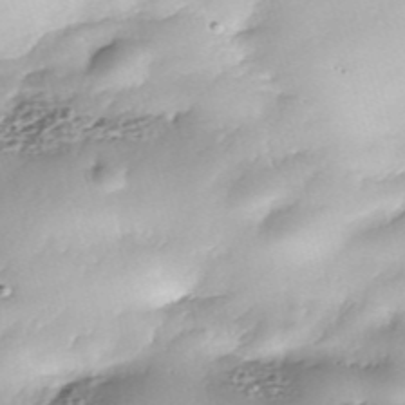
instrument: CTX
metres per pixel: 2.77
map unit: Nhe
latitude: -37.9367
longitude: -148.2523
